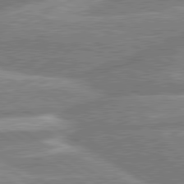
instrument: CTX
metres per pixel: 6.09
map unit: lApd
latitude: 80.4412
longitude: -165.0081
